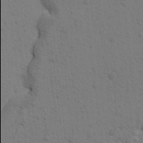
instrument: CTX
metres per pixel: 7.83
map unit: Htu
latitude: -0.1417
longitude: 174.0094
